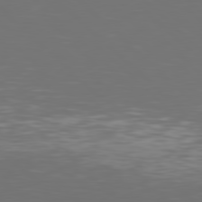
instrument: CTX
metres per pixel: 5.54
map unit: Hpe
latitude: 77.5560
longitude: -171.5560
